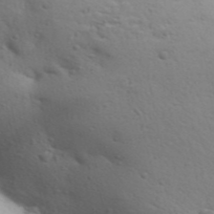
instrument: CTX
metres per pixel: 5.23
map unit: Aa
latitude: 31.4427
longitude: -146.6113
